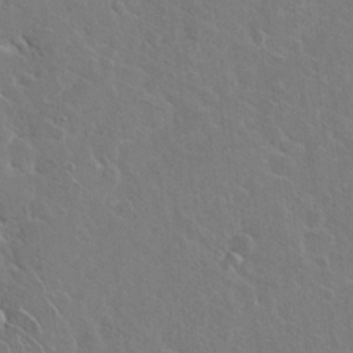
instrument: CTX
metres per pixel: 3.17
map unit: Hto
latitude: 19.2726
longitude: -49.3482
